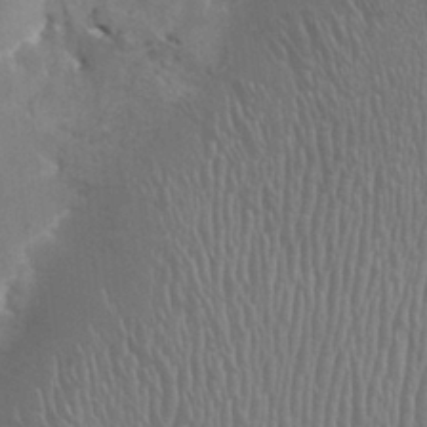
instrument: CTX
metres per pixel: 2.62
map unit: HNhu
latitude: -1.2565
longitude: 2.2550
